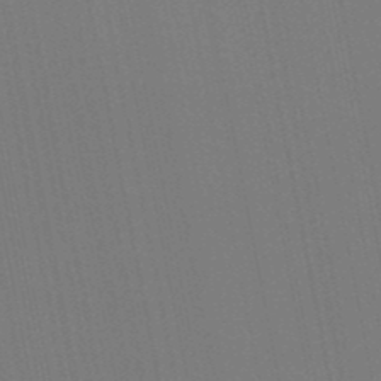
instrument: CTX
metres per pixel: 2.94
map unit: HNb
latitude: -50.8030
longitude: -47.1592
